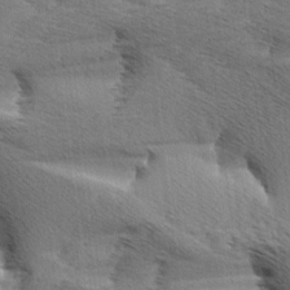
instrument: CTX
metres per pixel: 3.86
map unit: Aa
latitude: 5.9528
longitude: -136.9325
